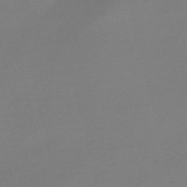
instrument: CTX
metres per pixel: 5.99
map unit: Nve
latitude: -56.9353
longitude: 63.0108
